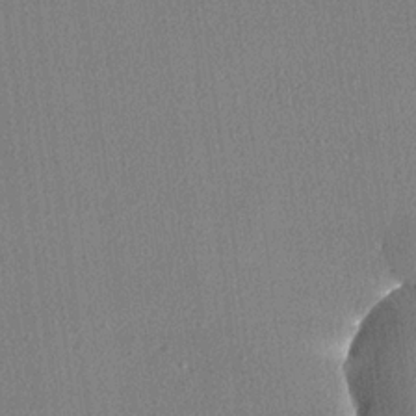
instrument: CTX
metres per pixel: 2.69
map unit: lHvf
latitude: 21.3860
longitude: 140.8030
